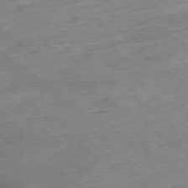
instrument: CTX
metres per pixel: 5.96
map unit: Hpe
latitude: -79.1431
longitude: 12.8786
